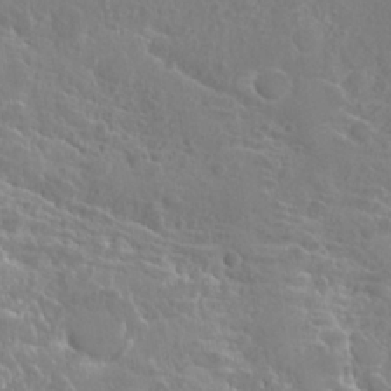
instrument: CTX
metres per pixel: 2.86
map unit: Hto
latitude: 23.1781
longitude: -40.4789
